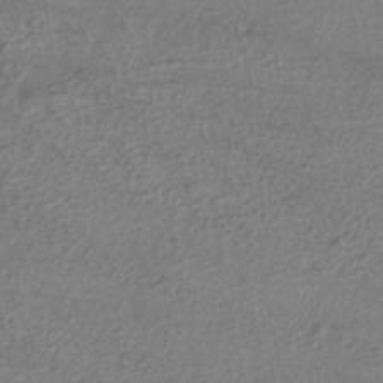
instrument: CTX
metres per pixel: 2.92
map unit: HNhu
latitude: -40.6140
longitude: 99.4832
